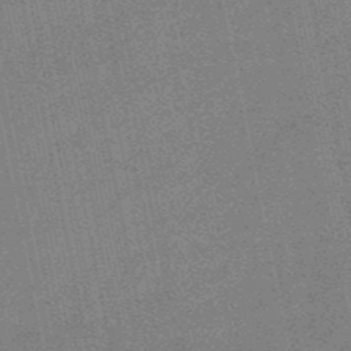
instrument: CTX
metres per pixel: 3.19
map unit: lHb
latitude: -48.6330
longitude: 79.3509
